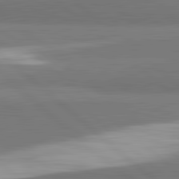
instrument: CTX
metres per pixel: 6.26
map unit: lApd
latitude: 82.3089
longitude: 161.7478
